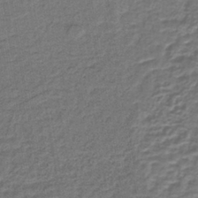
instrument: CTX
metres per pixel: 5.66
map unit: lHb
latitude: -39.5588
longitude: 58.6896
